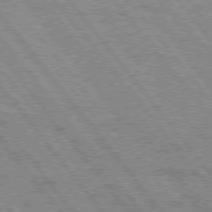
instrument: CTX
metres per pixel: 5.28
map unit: Hpe
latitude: 75.9717
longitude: -149.3482
